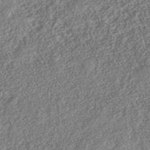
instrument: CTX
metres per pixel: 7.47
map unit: Nhe
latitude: -41.5210
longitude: -111.7639
